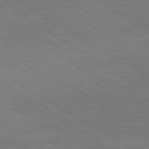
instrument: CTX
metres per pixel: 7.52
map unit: Ap
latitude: -81.6911
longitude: -74.4034
